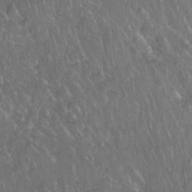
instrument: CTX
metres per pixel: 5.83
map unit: Nhu
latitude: 28.0444
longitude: -65.8016
